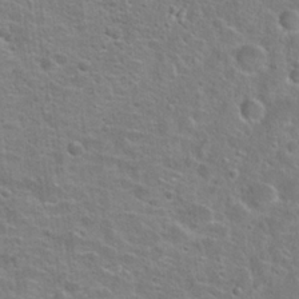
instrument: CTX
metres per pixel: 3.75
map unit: Hto
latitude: 23.2348
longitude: -46.8380
